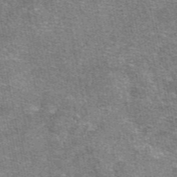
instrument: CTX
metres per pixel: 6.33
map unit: eAb
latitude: 48.0444
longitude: 106.1417
